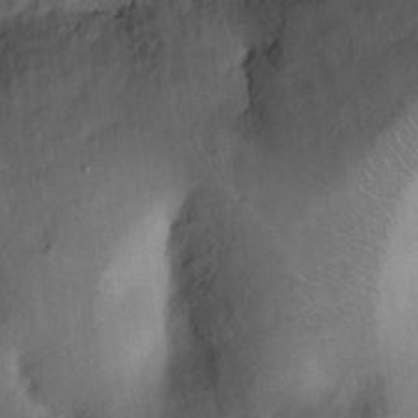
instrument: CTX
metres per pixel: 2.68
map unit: Ht
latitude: 7.1214
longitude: -30.0822
